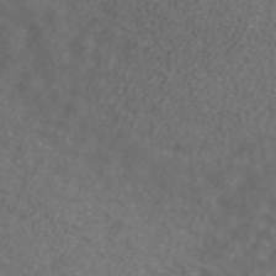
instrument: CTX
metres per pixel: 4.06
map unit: ANa
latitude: 42.7813
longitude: 24.4062
